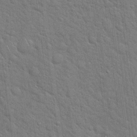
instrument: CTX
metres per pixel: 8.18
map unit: Hto
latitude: 19.2348
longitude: -51.6505
